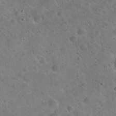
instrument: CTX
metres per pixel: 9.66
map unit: Hto
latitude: 21.9150
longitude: -53.4616
